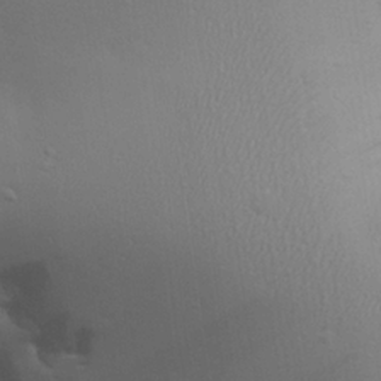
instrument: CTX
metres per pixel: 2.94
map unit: Aa
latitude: 25.1592
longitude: -136.4412
